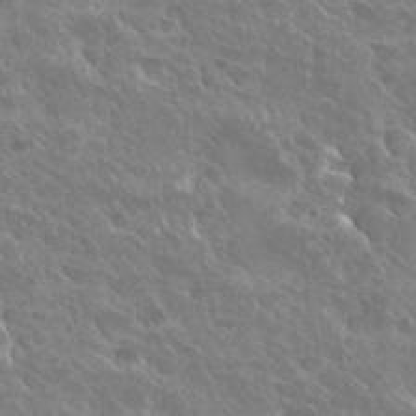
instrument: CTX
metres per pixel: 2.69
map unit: Hto
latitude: 27.4804
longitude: -38.9136
